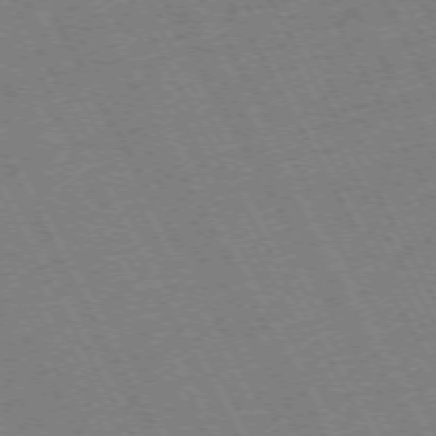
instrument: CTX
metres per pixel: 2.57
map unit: Hpe
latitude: -72.5385
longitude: 10.9542
